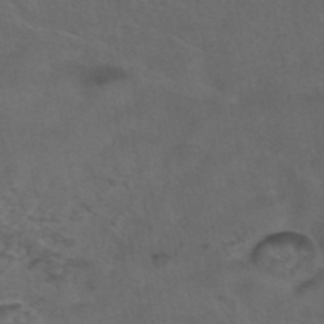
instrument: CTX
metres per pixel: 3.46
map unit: eAb
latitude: 43.3671
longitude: 104.7085
